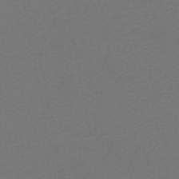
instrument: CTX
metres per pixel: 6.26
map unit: HNb
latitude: -46.9919
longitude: 55.8423
